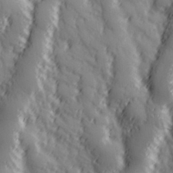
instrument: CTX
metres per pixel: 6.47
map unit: Hve
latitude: 32.6302
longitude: 149.9367
